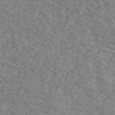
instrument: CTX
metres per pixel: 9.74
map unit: Ave
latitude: 41.5182
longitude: -110.3279
